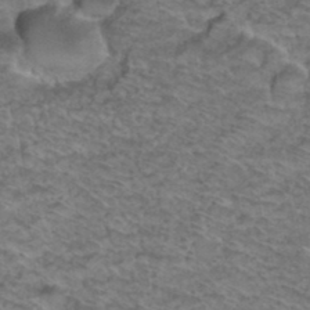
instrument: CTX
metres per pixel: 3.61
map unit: Hto
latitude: 38.0255
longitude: -45.1214
